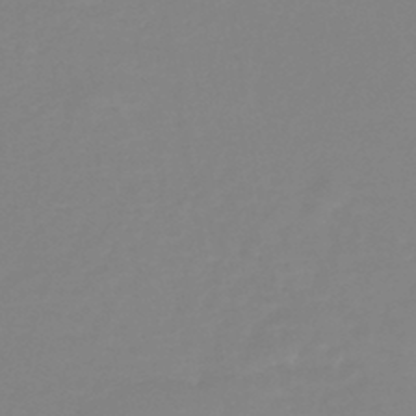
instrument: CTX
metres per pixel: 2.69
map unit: lHb
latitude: -44.0094
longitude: 75.7478
